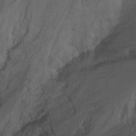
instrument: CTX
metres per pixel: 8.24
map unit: Nhu
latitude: -15.2754
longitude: -56.2711
